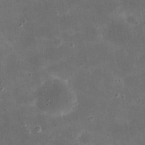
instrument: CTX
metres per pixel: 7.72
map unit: eHh
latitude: 20.8380
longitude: -66.6301
